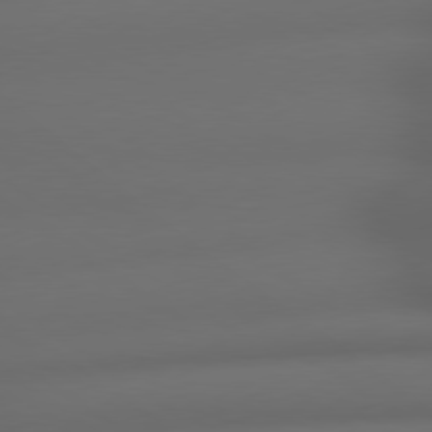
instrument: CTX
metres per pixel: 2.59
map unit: lApd
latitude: 79.0459
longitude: -165.4426
